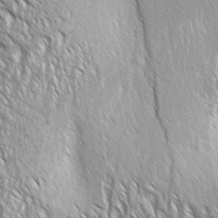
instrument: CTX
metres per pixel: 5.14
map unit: Aa
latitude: 8.1200
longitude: -132.4601
